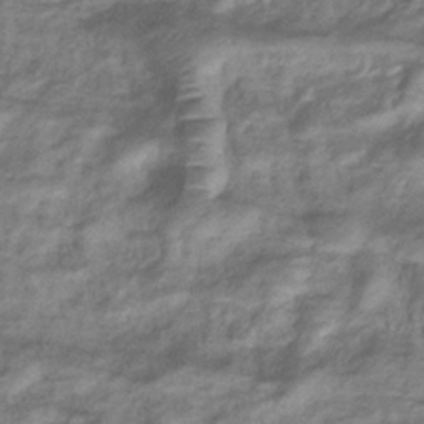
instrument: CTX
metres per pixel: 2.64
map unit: eHb
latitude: -36.6140
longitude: 75.7856
